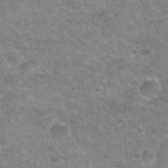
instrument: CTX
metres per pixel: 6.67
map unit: Hto
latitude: 32.3656
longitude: -50.2711
